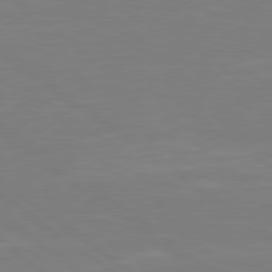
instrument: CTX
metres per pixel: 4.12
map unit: Hpe
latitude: 79.2726
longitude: -148.7624
